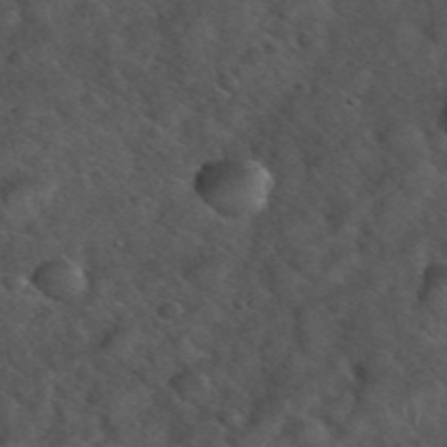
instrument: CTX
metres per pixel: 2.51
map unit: eHh
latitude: 39.7261
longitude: -56.8568
